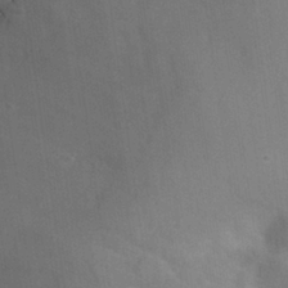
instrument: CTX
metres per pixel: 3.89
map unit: Nhu
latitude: 26.3845
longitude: -55.5749
